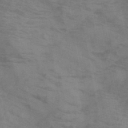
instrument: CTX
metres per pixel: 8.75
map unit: HNb
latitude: -46.0661
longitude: -46.7247
